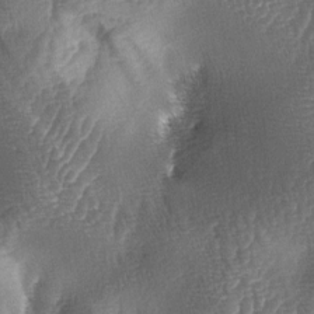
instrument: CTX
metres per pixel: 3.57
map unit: lAa
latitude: -4.8786
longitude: -128.5735
